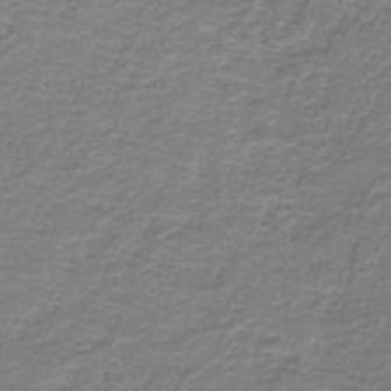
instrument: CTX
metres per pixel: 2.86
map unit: lHb
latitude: -41.9367
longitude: 56.7463
